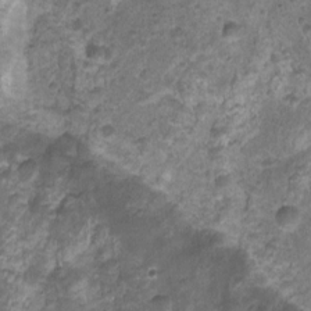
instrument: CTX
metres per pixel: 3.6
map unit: Nhu
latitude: 2.9702
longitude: -15.9528
